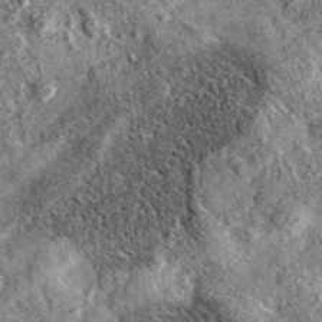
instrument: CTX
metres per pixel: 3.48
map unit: eAb
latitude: 36.7435
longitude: 109.4265
